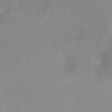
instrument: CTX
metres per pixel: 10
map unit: Nhu
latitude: -8.1417
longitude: -91.0458
